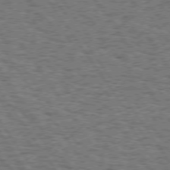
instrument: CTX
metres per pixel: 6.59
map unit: Hpe
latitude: 74.5357
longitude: -134.1011
